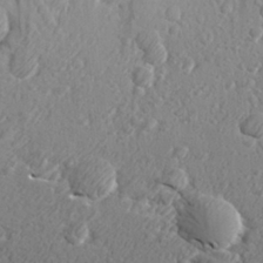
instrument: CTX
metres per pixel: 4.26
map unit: Aa
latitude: 27.7261
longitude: -142.5924
